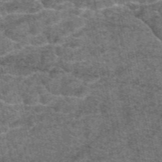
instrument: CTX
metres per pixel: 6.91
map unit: eAb
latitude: 48.3089
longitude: 104.8408
